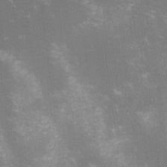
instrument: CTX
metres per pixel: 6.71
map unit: lHvf
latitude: -14.3118
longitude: -102.5923
